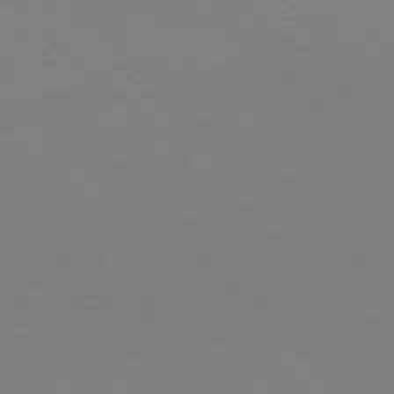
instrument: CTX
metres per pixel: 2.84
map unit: Ap
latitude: -77.7289
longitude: -85.3482
